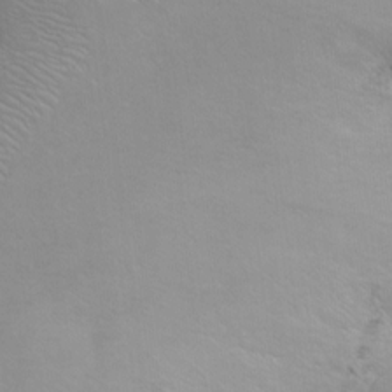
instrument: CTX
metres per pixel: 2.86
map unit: Ht
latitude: 1.1214
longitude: -35.8583
